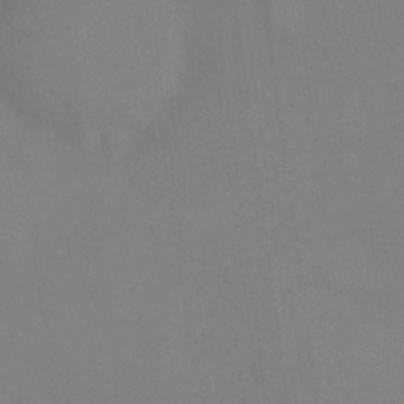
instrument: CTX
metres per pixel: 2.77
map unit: Ht
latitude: -13.9178
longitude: -58.5168
